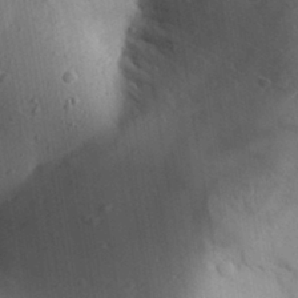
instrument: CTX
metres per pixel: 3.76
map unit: Aa
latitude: 32.0255
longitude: -144.5168
